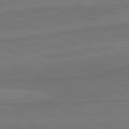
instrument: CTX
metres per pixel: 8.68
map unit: lApd
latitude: 81.8583
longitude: 168.4440
